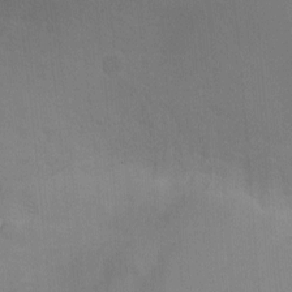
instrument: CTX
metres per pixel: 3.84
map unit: Ht
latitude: -3.9178
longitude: -17.1781
